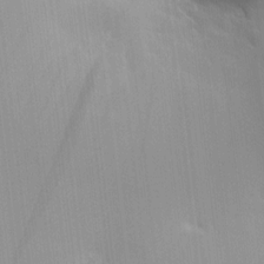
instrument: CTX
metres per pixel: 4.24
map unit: HNhu
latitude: 13.2726
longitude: 11.4832
